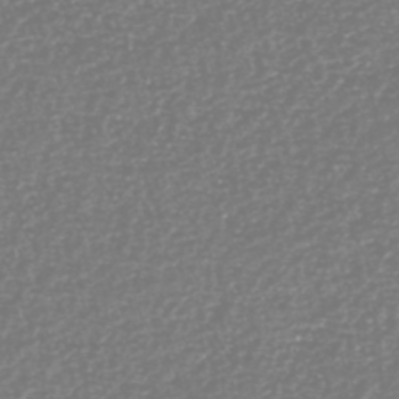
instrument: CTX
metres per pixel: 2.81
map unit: HNhu
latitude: -46.6896
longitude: 28.7652
